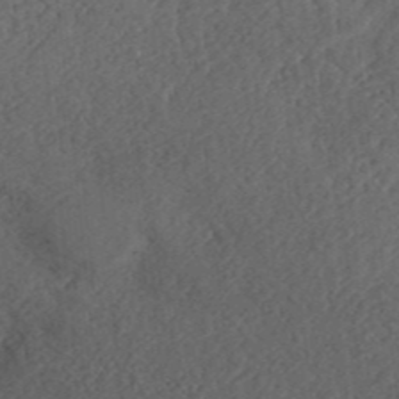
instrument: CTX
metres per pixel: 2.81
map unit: ANa
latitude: 36.9325
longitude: 18.3306
